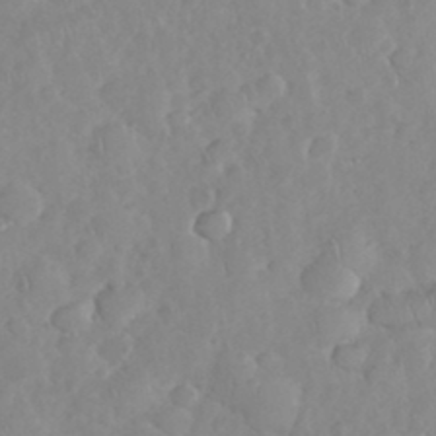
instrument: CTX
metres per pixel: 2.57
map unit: eHh
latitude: 34.8947
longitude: -63.1592
